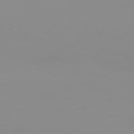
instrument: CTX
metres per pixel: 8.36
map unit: Hpe
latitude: 74.4034
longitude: -127.9717
